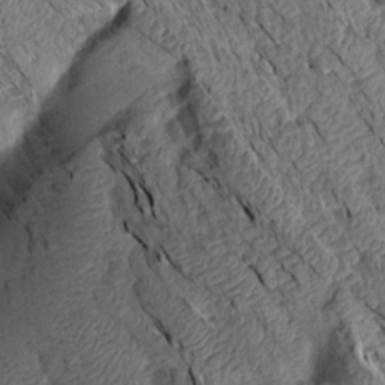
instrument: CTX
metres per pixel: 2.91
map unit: Aa
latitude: 14.8569
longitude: -146.4979
